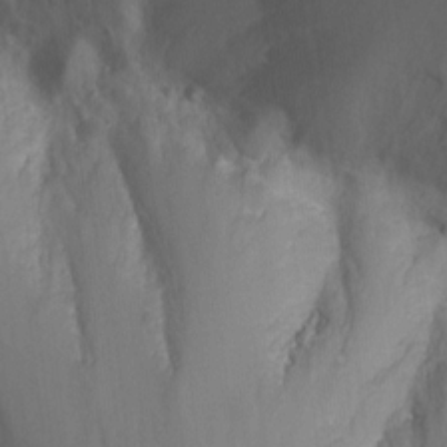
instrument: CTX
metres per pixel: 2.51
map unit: Nhu
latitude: -12.0094
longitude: -35.4237
